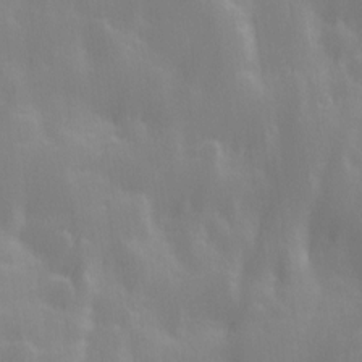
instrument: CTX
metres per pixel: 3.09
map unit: Ave
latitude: 13.0459
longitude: -104.4223
